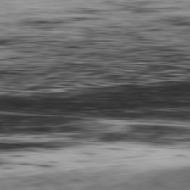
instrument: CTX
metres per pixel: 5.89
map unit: Ap
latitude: -81.1431
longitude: -70.6679
